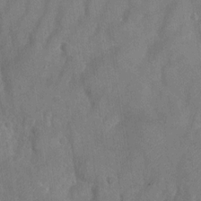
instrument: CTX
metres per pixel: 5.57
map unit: Nhu
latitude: -28.1984
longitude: -58.1956
